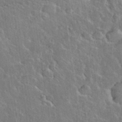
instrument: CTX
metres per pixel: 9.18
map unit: eHh
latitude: 37.5749
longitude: -61.1403
